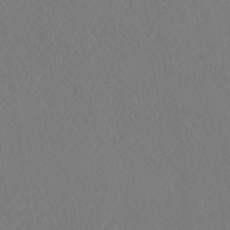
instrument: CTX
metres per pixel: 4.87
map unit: Ave
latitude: 20.8191
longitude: -138.8947
